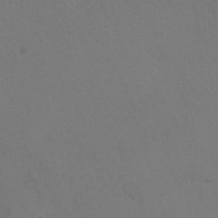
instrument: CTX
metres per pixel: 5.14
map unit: HNhu
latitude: -1.4455
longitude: -2.8569
